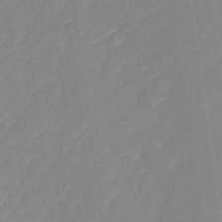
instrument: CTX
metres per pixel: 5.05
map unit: Nhu
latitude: -28.8030
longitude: -65.5371
